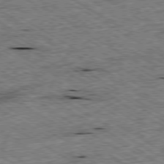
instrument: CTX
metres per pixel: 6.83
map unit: Ap
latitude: -79.7099
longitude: -79.4427
